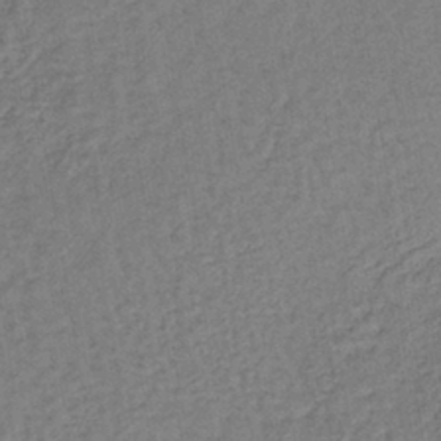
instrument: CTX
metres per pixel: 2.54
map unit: lHb
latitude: -38.7274
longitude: 63.5210
